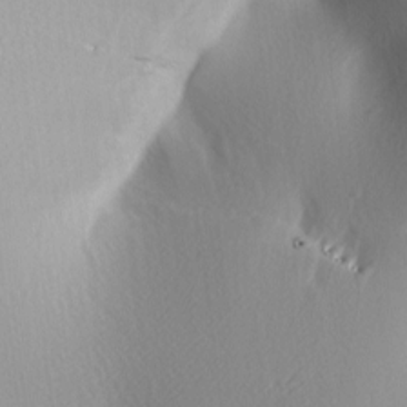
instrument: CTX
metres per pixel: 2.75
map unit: lAa
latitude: -4.5573
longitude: -123.4615
